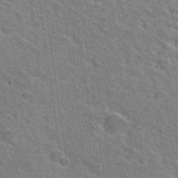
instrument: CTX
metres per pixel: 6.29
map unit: Hto
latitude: 31.2726
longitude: -44.7246
